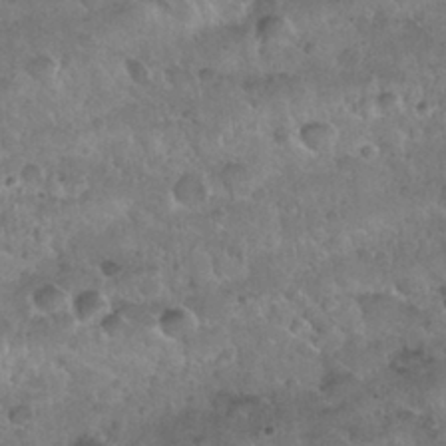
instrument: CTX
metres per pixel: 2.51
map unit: Nhu
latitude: 30.1578
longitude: -53.3482
